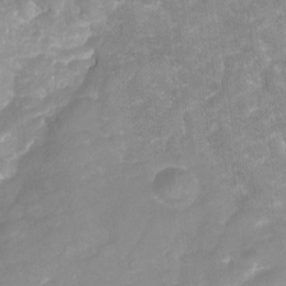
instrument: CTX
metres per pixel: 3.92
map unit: Nhu
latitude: -22.3495
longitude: -55.9906
